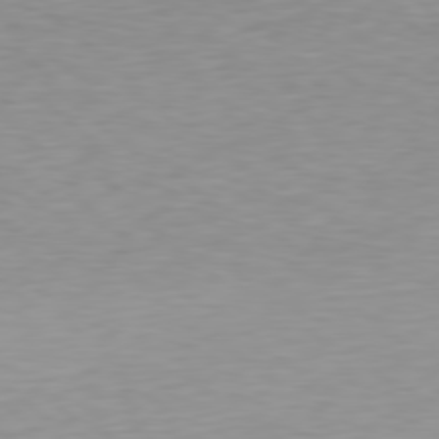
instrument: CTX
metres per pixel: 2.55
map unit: Hpe
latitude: 78.4223
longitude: -145.5749
